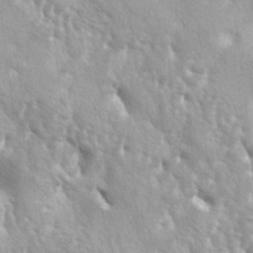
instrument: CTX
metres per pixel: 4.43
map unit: lAa
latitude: -5.9556
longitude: -125.5749
